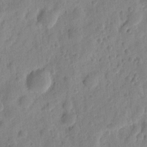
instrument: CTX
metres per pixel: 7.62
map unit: eHh
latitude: 8.9703
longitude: -74.1767
